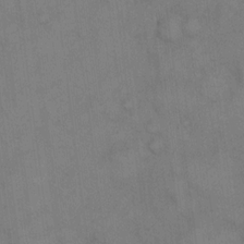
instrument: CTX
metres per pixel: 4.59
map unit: eHh
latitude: 14.7436
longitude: -62.5735
